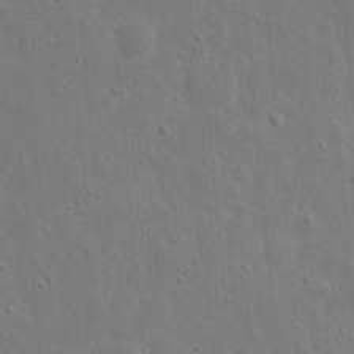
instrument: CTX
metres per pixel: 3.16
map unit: eHh
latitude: 9.8583
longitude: -72.6302
